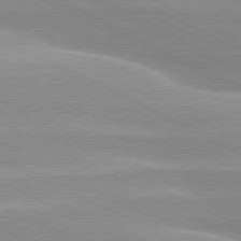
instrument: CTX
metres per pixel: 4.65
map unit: lApd
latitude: 79.7450
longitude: -120.8758
